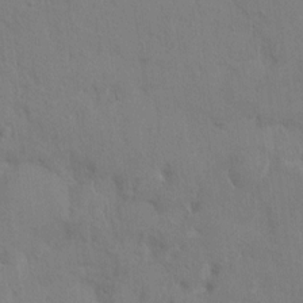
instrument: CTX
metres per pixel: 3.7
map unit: HNhu
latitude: 7.2348
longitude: -3.1025
